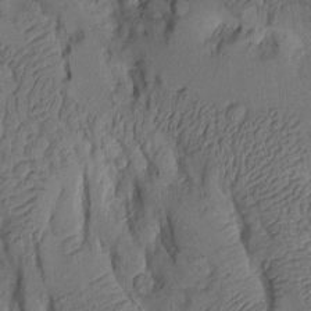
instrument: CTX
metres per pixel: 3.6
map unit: Aa
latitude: 9.2726
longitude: -126.9136
